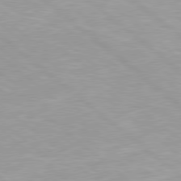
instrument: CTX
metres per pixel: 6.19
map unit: Hpe
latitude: 78.2523
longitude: -141.1970
